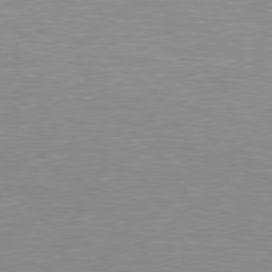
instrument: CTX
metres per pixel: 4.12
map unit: Hpe
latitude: 77.9528
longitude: -161.0080
